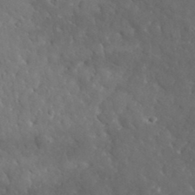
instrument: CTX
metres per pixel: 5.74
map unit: lHvf
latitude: 35.6694
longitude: -86.4412
